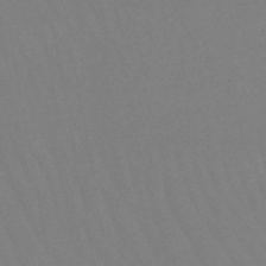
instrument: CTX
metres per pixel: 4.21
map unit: lHb
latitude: -46.4440
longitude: 68.9541
